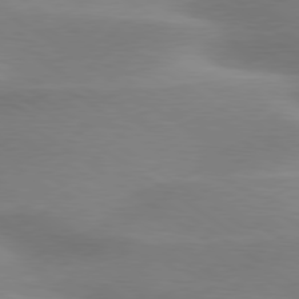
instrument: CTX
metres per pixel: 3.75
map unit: lApd
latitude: 79.4805
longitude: -130.2334
